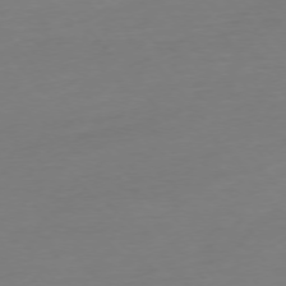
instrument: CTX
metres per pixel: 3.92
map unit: Hpe
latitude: -75.8612
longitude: -15.4994
